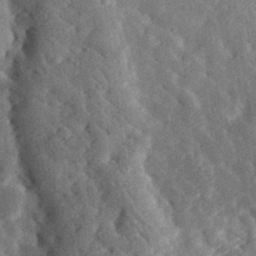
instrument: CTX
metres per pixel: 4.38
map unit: lHvf
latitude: 33.2537
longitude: -82.4790
